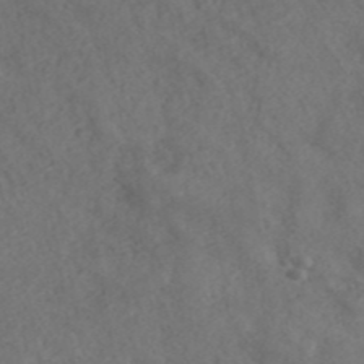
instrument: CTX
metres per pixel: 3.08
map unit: ANa
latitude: 43.0081
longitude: 28.9920
